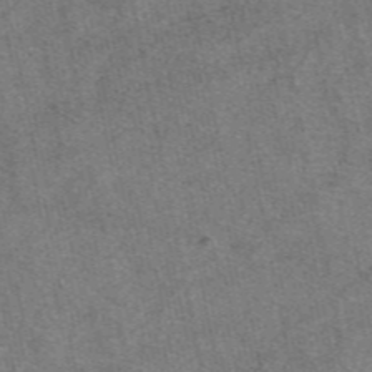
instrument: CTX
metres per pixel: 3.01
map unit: eAb
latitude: 48.4979
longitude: 108.0850
